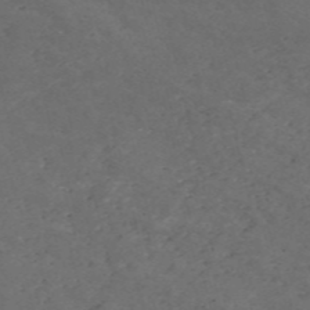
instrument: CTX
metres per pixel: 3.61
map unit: HNb
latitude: -56.1039
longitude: -45.3670
